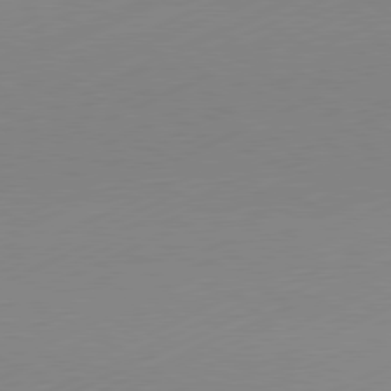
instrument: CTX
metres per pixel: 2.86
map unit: Hpe
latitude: -82.0472
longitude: 12.2929
